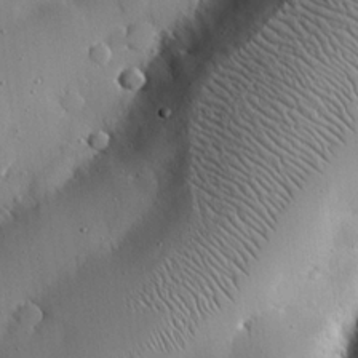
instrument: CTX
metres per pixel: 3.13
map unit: eHh
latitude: 22.6301
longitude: -91.1781
